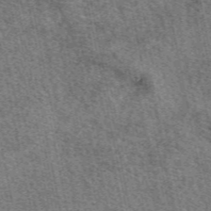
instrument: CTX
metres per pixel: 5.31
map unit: eAb
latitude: 49.9150
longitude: 113.5399
